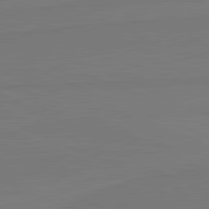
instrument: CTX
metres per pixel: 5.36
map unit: lApd
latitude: 81.9150
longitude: -178.9325
